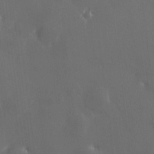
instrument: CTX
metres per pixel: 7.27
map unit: HNhu
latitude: 8.2334
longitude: 10.5007
